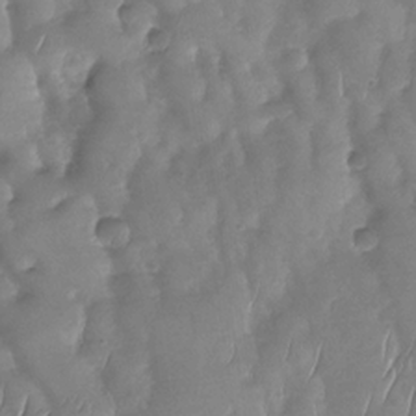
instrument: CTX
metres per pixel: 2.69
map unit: Nhu
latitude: -29.8989
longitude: -59.8583
